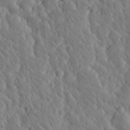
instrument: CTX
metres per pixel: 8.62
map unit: Htu
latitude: -4.5762
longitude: 173.2565
